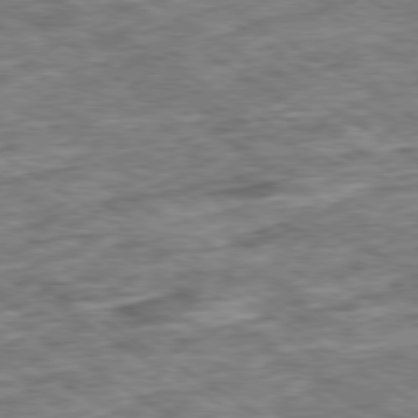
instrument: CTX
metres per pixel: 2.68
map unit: Ap
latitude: -79.9178
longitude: -74.6491
